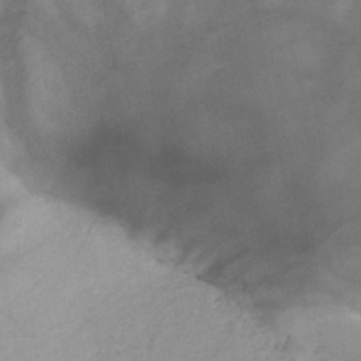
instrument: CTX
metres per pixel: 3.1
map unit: HNb
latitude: -46.8030
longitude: -41.1403
